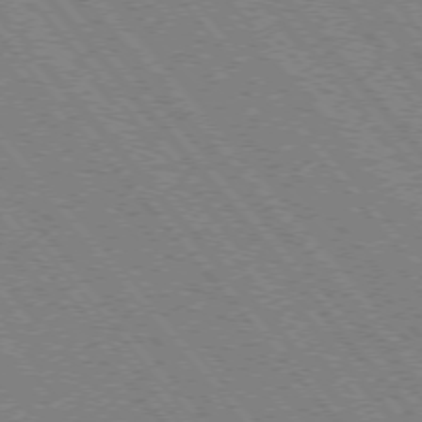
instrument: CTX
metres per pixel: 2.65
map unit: Hpe
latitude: -75.8045
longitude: -13.1970
